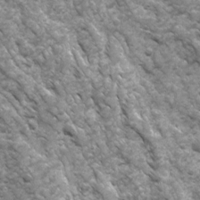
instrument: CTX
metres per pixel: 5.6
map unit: Ave
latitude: 17.1403
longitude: -132.1389
